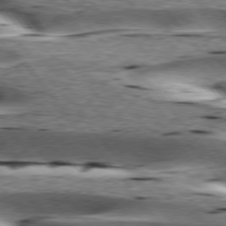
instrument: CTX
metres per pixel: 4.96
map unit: lApd
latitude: 76.3845
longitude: -60.9702
